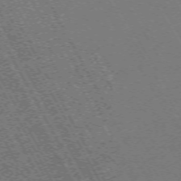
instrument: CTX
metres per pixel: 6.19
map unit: Hpe
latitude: -71.4077
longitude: 11.2376
